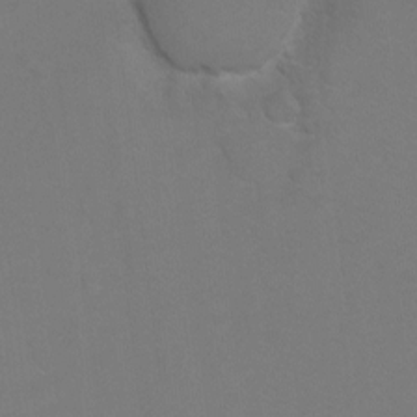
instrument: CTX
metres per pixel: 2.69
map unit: Hto
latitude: 6.5168
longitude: -31.1592
